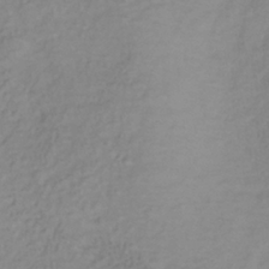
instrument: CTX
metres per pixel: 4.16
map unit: lHb
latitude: -38.4629
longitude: 69.6532
